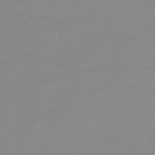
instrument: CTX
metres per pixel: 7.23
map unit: HNb
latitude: -44.0661
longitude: 51.2943
